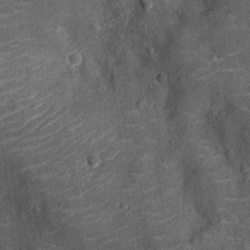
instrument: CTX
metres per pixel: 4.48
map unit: Ht
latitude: -12.2551
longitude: -21.4426
